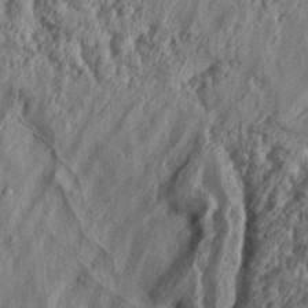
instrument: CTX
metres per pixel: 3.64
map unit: Aa
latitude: 34.4223
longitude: -136.6869
